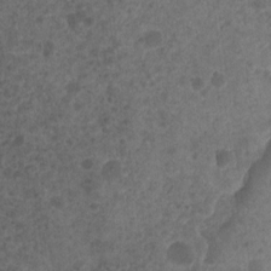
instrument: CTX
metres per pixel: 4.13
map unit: Nhu
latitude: 3.9906
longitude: -16.0633
